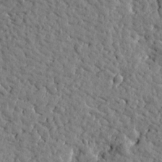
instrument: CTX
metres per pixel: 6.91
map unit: Htu
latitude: -0.3118
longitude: -178.8758
